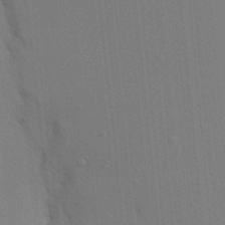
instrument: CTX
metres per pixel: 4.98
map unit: Aa
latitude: 19.4426
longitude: -143.2537
